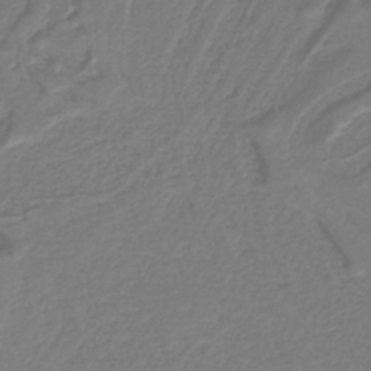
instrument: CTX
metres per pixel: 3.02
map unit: lHb
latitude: -42.6140
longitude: 52.3873
